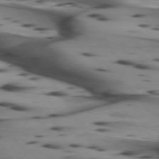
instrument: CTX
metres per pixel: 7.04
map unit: lApd
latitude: 74.4223
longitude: -64.3089
